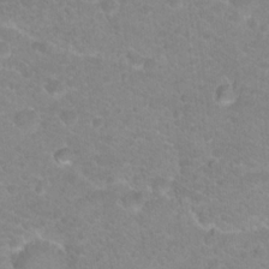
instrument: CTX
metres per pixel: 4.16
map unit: Hto
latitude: 18.5356
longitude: -37.7450
